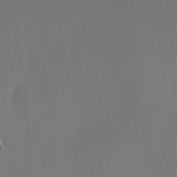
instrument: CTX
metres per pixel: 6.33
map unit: HNhu
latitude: 9.9339
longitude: 15.8990
